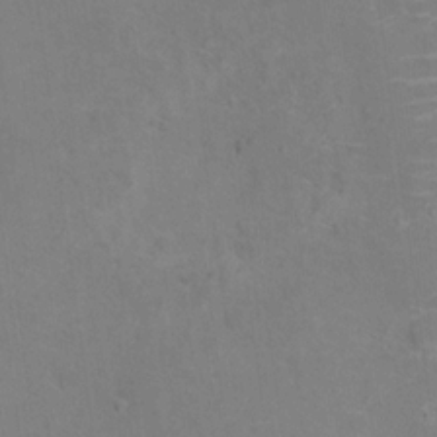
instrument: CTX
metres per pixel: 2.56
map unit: Hto
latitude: 15.4049
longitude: -41.6315
